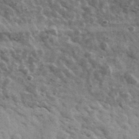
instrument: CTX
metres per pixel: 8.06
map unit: Ave
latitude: 38.9891
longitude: -107.9150
